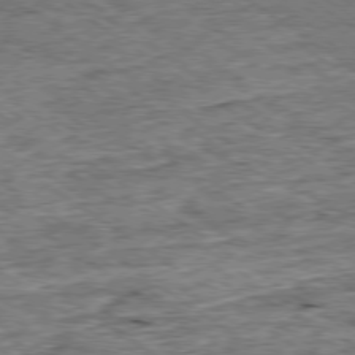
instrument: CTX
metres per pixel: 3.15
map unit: Ap
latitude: -79.1431
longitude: -85.1970
